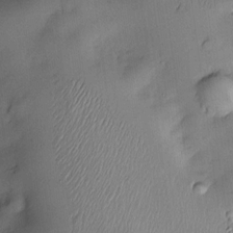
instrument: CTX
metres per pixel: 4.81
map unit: Nve
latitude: -22.8030
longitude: -138.6301
